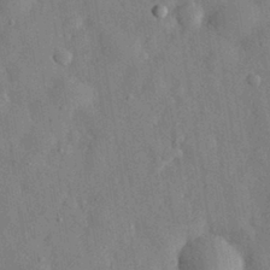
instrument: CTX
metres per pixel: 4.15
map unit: eHh
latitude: 29.8205
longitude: -76.6301
